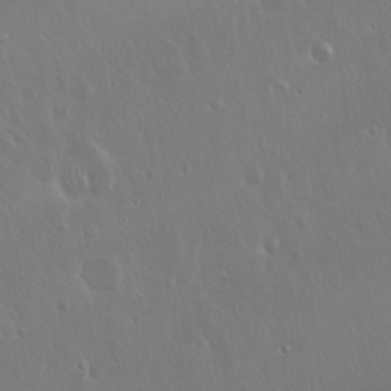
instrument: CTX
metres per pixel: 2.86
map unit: Hto
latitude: 17.7450
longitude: -57.1403
